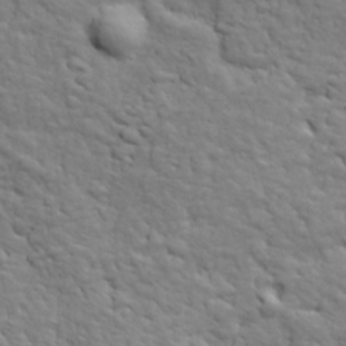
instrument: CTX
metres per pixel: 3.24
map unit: Ave
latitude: 17.7450
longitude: -132.8380
